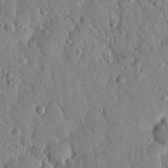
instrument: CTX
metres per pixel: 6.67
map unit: Nhu
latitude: 21.4238
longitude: -78.0822
